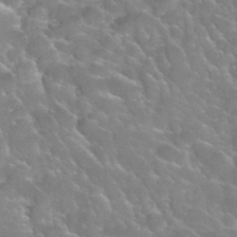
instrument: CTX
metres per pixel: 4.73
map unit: Hto
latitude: 34.4412
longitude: -49.8016
